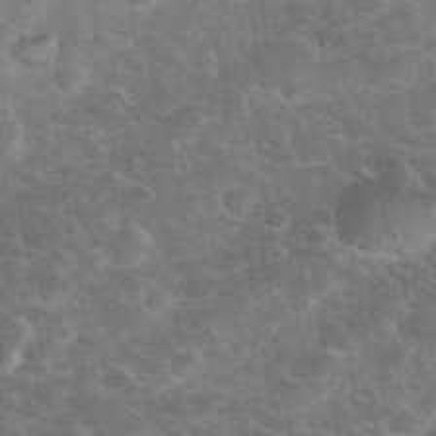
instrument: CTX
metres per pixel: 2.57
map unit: eHh
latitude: 37.4993
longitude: -66.7057
